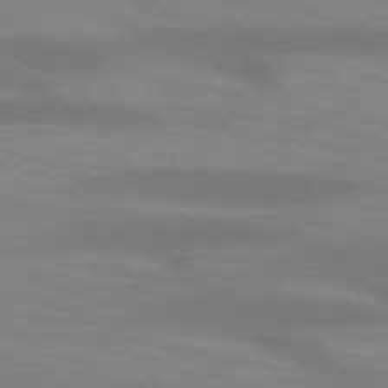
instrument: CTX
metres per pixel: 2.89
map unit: lApd
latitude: 73.8773
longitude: -54.1389
